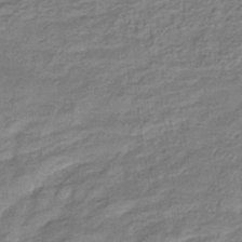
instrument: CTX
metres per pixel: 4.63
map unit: eHb
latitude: -33.2376
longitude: 74.6897
